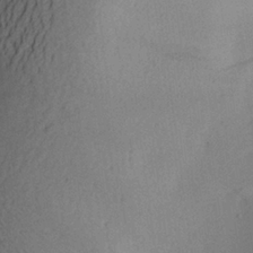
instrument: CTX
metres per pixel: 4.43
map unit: Aa
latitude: 23.0080
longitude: -144.9891
